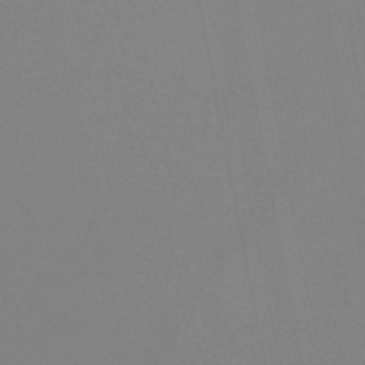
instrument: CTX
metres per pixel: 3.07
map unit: lHb
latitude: -48.9353
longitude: 71.1620
